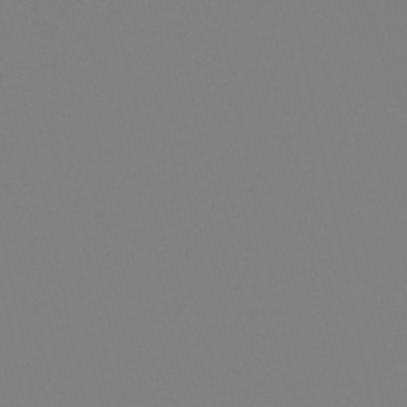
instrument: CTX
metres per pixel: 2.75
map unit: eHb
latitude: -51.0486
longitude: 76.3306
